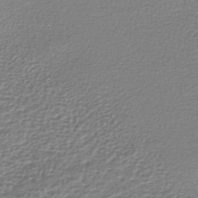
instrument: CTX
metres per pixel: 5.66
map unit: lHb
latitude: -42.5951
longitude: 70.9353
